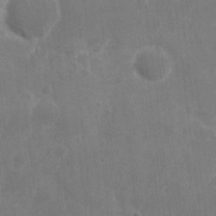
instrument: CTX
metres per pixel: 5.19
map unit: eHh
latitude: 9.5749
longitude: -71.5560
